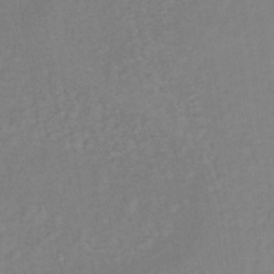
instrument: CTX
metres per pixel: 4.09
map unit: lHb
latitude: -34.1795
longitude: 64.7274
